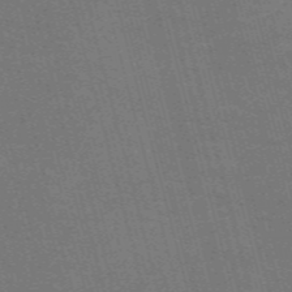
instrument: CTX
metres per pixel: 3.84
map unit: Nve
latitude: -59.0297
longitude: 62.4818
